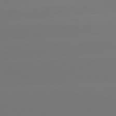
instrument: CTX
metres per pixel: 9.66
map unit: lApd
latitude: 81.1403
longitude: -149.2348
